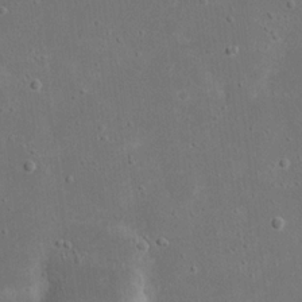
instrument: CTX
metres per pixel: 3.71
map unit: eHh
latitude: 17.5182
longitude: -72.0822
